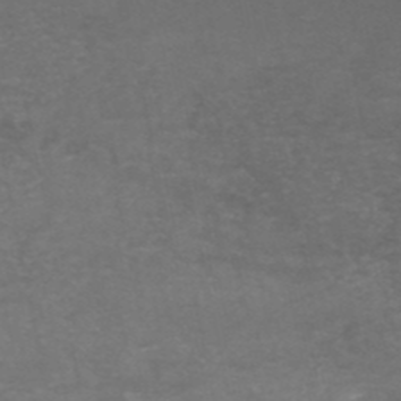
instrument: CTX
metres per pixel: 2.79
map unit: HNb
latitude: -49.5777
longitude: -43.5749
